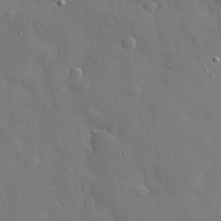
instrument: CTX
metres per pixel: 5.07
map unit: eHh
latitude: 29.6316
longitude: -78.6869
